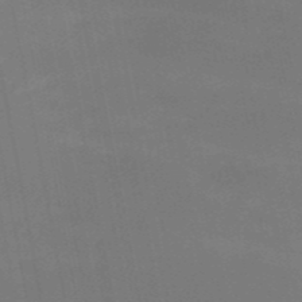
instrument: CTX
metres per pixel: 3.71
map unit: HNb
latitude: -51.9745
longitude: -45.6694
